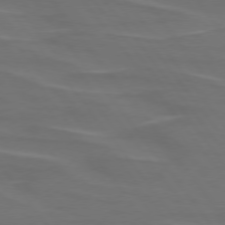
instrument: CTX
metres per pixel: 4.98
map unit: lApd
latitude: 75.3104
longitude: -79.6883
